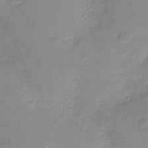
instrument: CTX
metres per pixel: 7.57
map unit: Nhe
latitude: -33.2187
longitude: -87.9528
